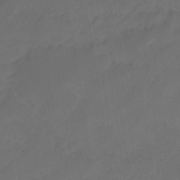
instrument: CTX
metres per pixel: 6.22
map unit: eHb
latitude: -46.3306
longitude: 85.1620
